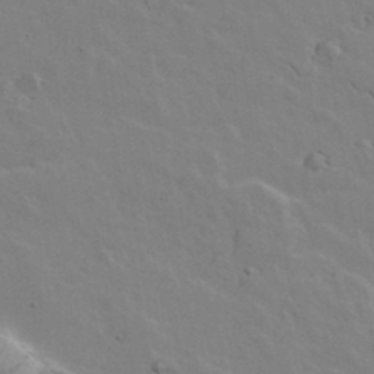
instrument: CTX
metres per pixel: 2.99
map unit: lAvf
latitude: 16.0255
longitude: -125.5938
